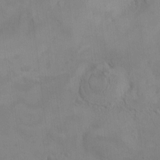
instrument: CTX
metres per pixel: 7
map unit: HNhu
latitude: 8.3467
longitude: 10.5007
